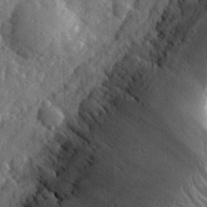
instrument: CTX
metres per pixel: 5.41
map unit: eHh
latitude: 34.1388
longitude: -80.3089
